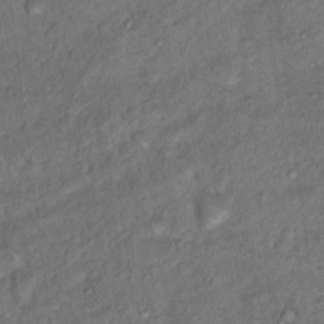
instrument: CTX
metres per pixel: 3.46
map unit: Hto
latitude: 15.8584
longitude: -31.1404
